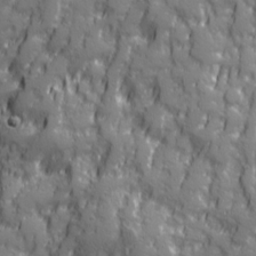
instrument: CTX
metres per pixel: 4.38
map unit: Ave
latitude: 20.3090
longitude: -132.9892
